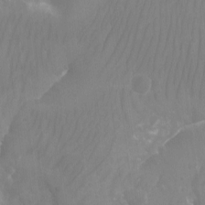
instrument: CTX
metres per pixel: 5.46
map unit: Aa
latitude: -12.6519
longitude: -67.6882
